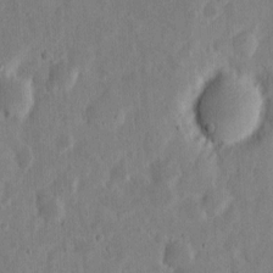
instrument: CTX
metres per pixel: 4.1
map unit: eHh
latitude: 6.4412
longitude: -70.7813
